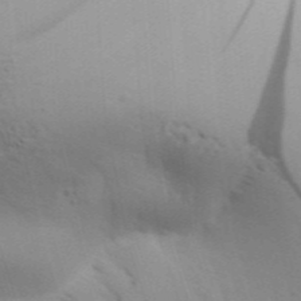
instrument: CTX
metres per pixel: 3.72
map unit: Aa
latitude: 31.4238
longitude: -140.1011
